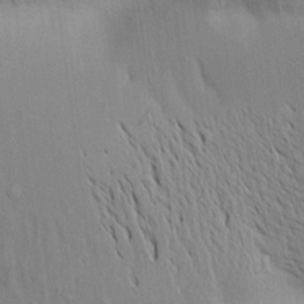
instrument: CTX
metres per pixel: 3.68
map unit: Aa
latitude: 17.4615
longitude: -149.0458
